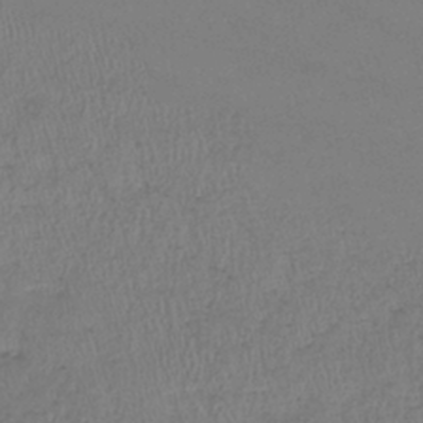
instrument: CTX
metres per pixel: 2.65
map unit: lHb
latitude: -38.7085
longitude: 73.1809
